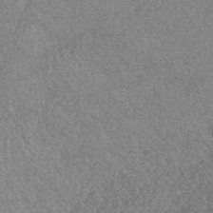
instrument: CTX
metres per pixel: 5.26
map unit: HNhu
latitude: -44.1984
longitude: 94.3684
